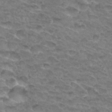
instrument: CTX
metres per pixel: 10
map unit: Hto
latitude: 33.0647
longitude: -46.7624
